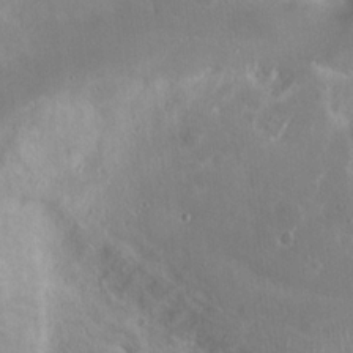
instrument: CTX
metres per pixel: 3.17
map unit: Nhu
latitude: 17.1025
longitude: -30.8002
